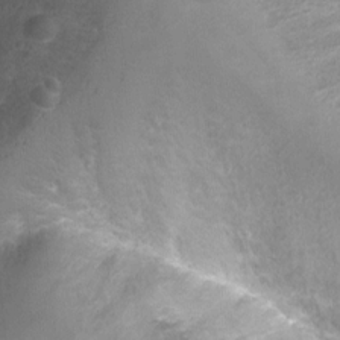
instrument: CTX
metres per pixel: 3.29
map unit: Ht
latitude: 1.6882
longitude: -25.3481
